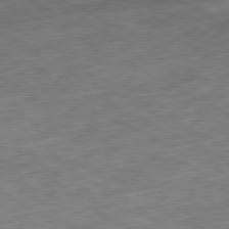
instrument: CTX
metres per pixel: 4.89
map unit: Ap
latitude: -81.0109
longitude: -73.5938
